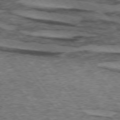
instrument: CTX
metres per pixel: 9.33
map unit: lApd
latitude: 73.7639
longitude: -76.7813
